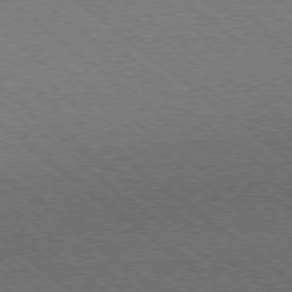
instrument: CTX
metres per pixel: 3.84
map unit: Ap
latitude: -78.7841
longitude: -83.8205
